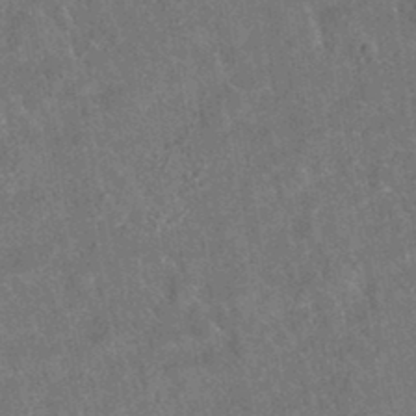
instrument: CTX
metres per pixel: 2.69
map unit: eAb
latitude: 34.6679
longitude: 110.9730
